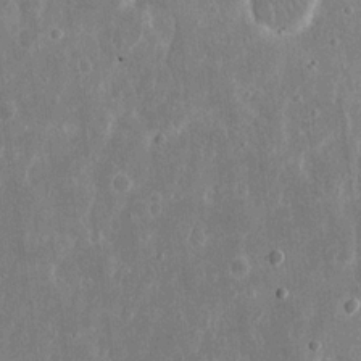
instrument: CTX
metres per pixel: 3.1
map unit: eHh
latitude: 16.5924
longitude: -71.2348
